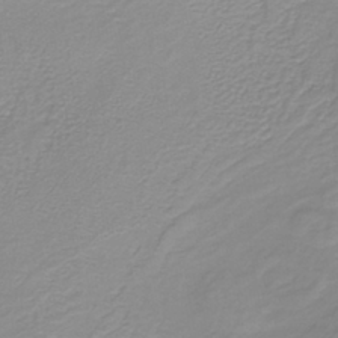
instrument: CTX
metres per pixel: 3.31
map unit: lHb
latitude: -40.0094
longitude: 60.9542
